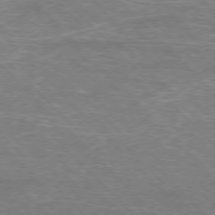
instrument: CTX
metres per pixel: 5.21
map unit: Hpe
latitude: -77.2187
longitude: -12.2523
